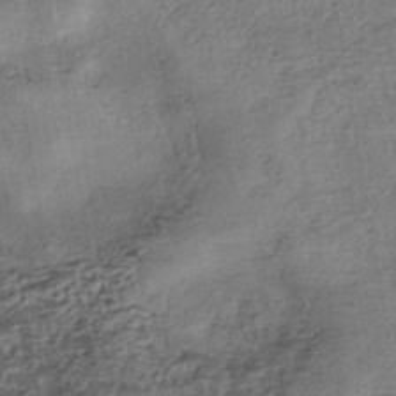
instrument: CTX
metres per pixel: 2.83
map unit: eHh
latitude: -42.4817
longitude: 120.2739
